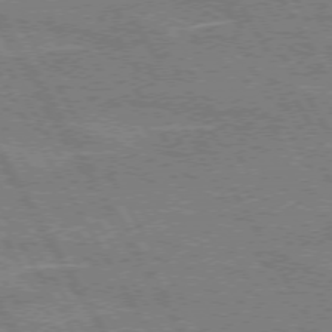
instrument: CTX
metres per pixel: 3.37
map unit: lApd
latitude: 72.7813
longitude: -55.4426
